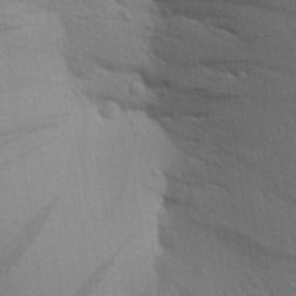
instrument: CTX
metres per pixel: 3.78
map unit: Aa
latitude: 25.1970
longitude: -148.9136
